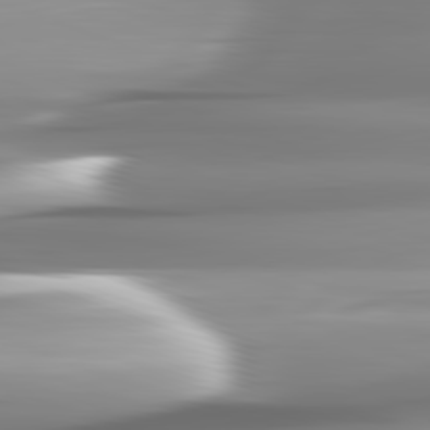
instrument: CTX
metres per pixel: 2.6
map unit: lApd
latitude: 82.3656
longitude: -143.4804
